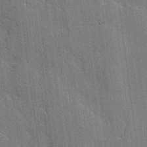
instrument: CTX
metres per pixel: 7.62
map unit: lAvf
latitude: -1.0487
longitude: -107.7072
